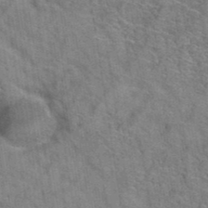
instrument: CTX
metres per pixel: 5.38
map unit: Hto
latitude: 39.5560
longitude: -43.0647
